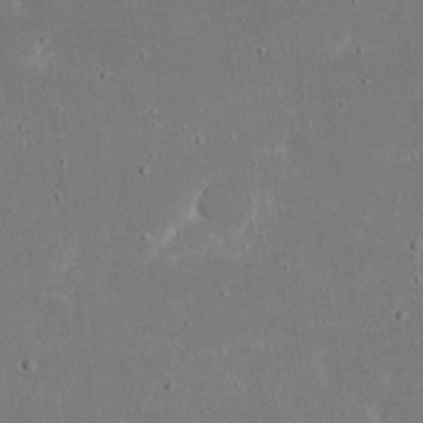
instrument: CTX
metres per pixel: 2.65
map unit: eHh
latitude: 18.4790
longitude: -72.3657
